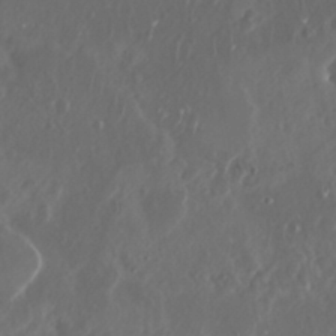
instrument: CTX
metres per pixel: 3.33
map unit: Nhu
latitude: 29.6505
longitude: -58.4034
